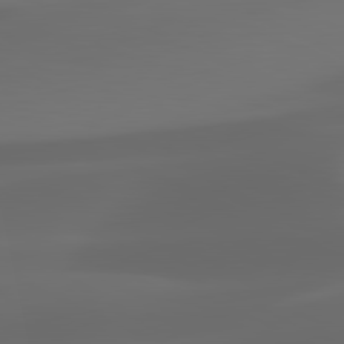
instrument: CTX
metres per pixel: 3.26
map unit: lApd
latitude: 81.2537
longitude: 123.7478
